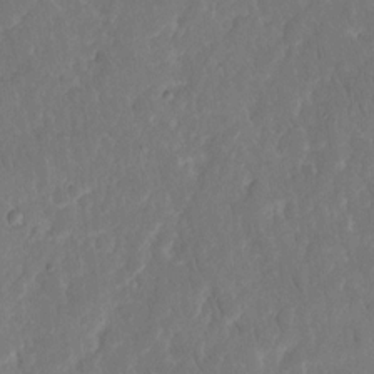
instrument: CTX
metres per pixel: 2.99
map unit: eHh
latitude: 13.3860
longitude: -72.6491
